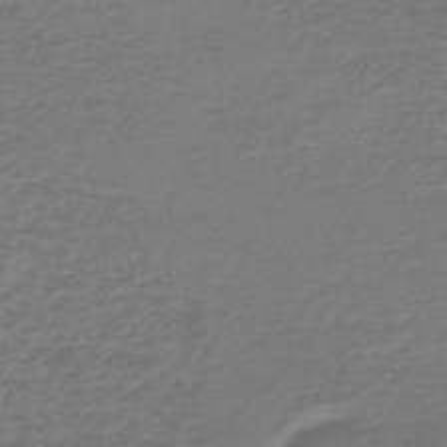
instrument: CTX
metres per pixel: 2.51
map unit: lHb
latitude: -46.5573
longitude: 63.7099
